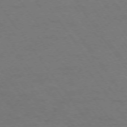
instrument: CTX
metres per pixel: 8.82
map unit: Ap
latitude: -74.9731
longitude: -70.4412
